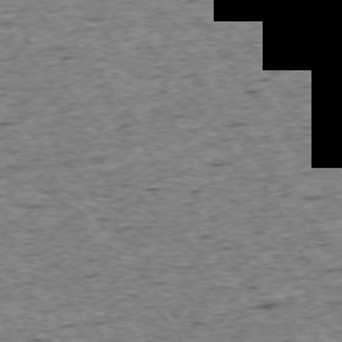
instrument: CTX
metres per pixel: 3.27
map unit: Ap
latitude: -74.3873
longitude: -87.0458
